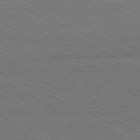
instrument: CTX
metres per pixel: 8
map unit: lApd
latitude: 81.6505
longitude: 150.7841
